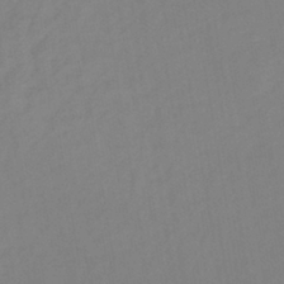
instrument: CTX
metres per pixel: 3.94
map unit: lHb
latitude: -40.4251
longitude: 74.5574
